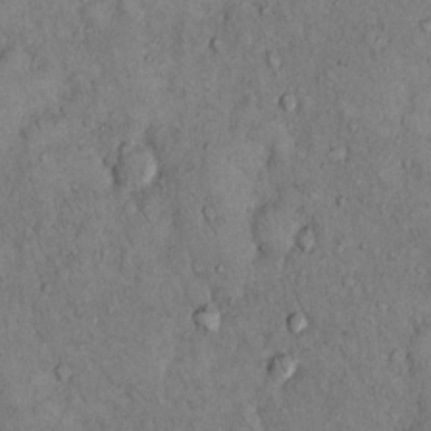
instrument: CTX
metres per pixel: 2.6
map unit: Hto
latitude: 11.2726
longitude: -60.1011
